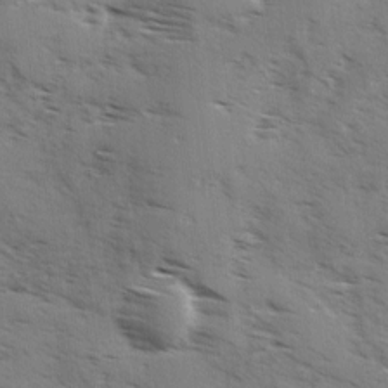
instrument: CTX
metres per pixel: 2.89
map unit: Ave
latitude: 1.2915
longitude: -110.8569
